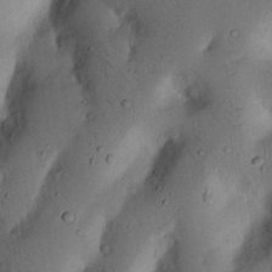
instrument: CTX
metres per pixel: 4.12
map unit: Nhu
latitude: 20.3279
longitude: -75.2537
